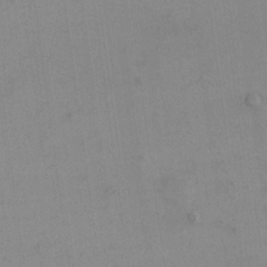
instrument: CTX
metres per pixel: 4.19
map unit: eHh
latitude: 16.3467
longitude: -67.3859
